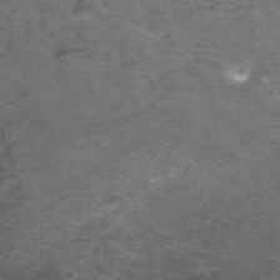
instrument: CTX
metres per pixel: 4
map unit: ANa
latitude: 42.4223
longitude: 25.9556
